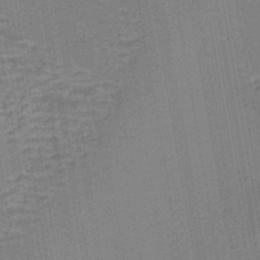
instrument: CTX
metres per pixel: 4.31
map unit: Nhe
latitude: -45.1242
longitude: 152.6329
